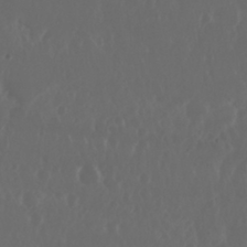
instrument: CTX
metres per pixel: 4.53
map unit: Nhu
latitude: 29.4048
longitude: -57.4615
